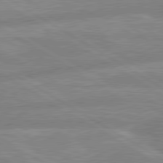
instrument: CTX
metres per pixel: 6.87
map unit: lApd
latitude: 80.1578
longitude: -165.6127
